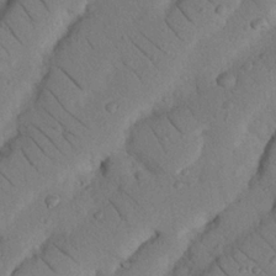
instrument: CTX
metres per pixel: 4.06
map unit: Nhu
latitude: 22.5546
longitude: -74.5735
